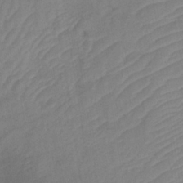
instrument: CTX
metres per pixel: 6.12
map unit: lHb
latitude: -35.6911
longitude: 72.8030
